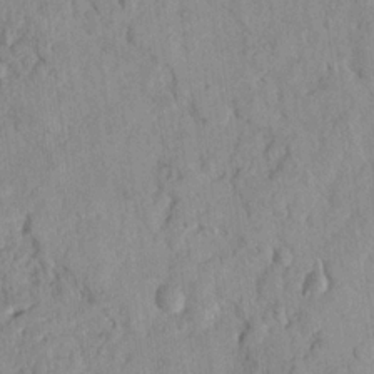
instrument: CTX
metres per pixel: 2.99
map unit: Nhu
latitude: 17.5560
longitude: -78.1011
